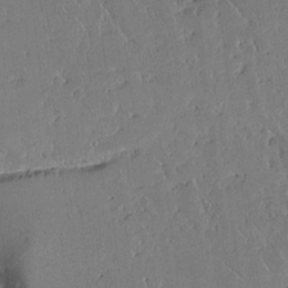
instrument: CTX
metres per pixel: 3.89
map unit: Aa
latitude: 12.4223
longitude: -127.0648
